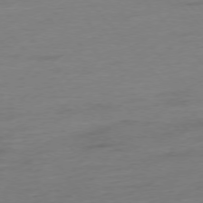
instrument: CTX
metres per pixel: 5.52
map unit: Hpe
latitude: -76.7085
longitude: -15.0837
